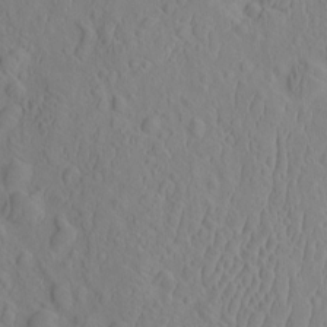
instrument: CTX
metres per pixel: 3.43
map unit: eHh
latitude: -2.4062
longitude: 19.0864
